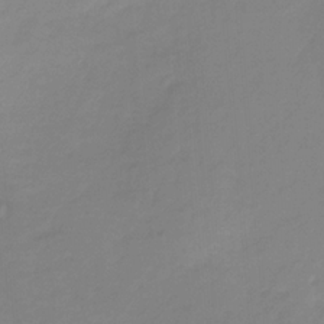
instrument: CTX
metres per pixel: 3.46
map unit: HNb
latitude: -32.6330
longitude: 61.0486
